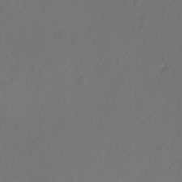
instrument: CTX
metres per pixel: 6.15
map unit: Ht
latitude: -10.7463
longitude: -35.6127
